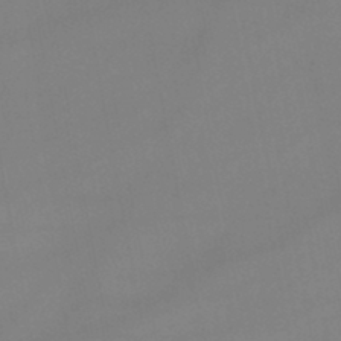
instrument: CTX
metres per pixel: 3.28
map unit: lHb
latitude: -45.8800
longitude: 75.2376
